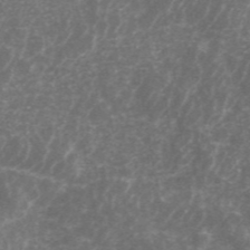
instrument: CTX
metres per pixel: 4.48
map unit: ANa
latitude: 44.7246
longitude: 25.2754
